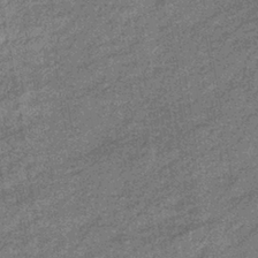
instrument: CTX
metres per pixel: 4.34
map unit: eHb
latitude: -38.7652
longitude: 79.4265
